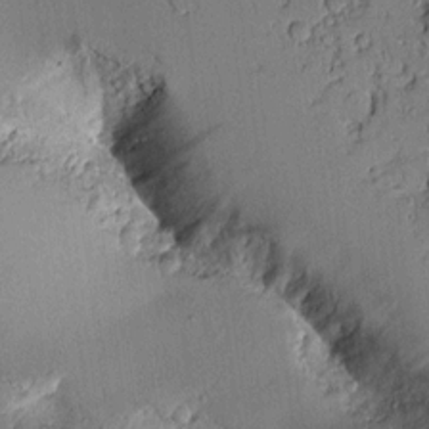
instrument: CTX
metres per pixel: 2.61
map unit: Aa
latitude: 11.0836
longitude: -128.5546
